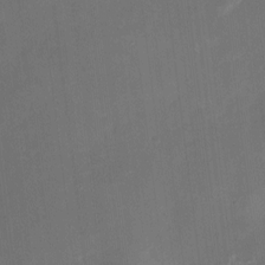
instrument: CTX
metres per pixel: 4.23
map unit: eHh
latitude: 5.3482
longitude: -68.6302
